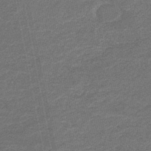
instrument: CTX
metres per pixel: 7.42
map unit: HNb
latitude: -43.7477
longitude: 51.5021
